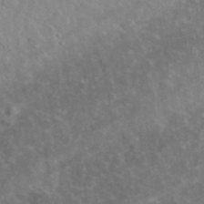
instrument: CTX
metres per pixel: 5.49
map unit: lHvf
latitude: 37.4993
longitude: -89.8584
